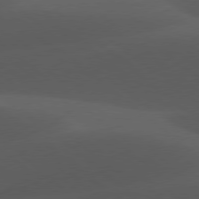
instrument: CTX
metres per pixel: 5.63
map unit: lApd
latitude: 78.0822
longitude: -55.2159
